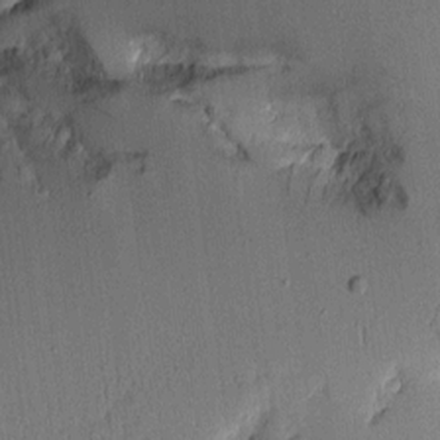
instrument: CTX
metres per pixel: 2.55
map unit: Aa
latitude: 10.1578
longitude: -127.7072
